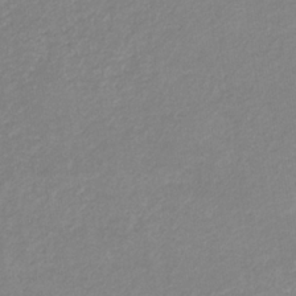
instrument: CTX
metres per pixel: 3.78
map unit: eHb
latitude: -31.6911
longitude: 68.2361
